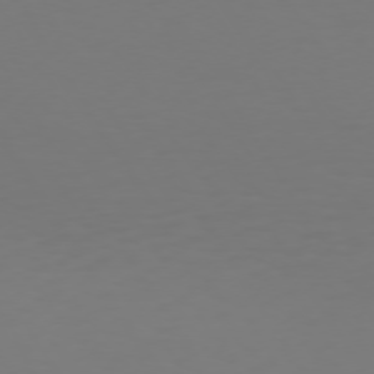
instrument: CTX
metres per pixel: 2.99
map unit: Hpe
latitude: 73.2537
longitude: -122.4412
